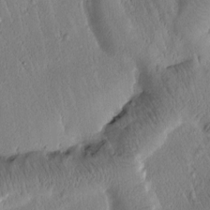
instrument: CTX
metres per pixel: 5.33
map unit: Htu
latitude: -1.6155
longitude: 171.7478
